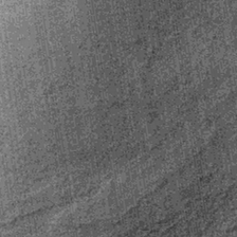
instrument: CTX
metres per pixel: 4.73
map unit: lHb
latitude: -37.2376
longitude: 67.5399
